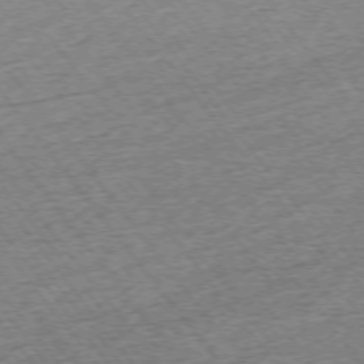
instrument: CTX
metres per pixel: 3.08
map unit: Ap
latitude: -74.8408
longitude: -88.2145
